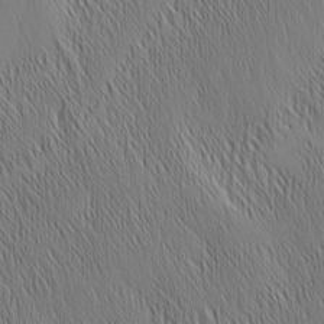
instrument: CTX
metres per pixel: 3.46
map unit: Nhu
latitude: -5.4832
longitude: -151.7449
